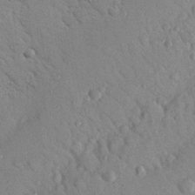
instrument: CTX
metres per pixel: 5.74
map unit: Nhu
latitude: 23.5182
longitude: -74.8569
